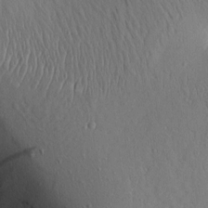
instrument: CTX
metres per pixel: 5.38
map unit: Aa
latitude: 9.1592
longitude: -132.6868
